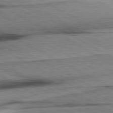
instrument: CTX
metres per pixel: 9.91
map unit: lApd
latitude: 80.7435
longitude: -157.3859
